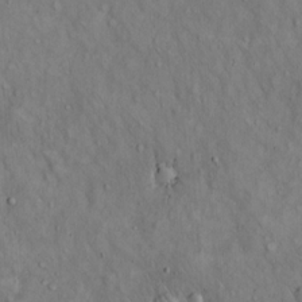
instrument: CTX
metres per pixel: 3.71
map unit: Hto
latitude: 14.4223
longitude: -59.3671
